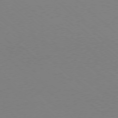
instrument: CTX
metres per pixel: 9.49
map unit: Ap
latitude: -78.2928
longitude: -90.5357
